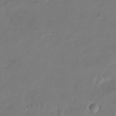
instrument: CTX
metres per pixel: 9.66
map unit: Ht
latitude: -15.3888
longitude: -45.1592
